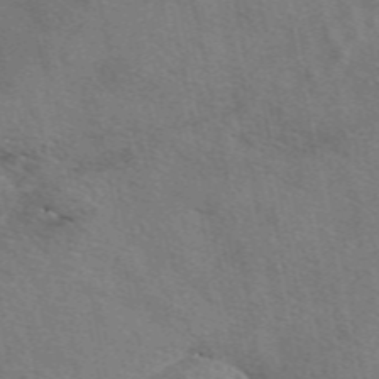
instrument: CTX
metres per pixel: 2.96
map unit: eAb
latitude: 50.7057
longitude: 109.7289
